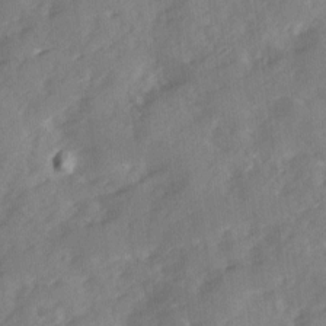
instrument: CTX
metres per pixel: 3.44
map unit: Ave
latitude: 12.0444
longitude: -102.7435
